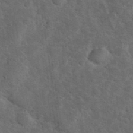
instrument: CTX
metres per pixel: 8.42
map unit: eHh
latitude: 37.5749
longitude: -66.8191
